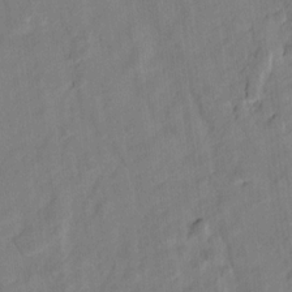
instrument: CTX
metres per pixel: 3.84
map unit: lAvf
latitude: 7.1403
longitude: 166.0283
